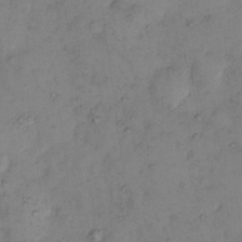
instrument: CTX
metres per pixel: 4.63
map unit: eHh
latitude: 10.7246
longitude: -63.0081
